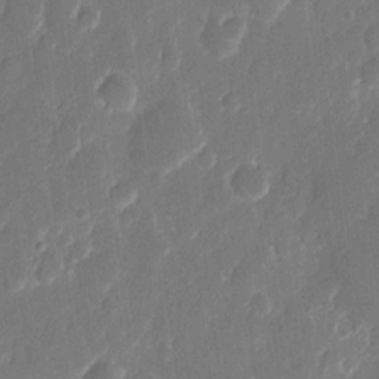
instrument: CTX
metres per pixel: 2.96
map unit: eHh
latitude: 10.6491
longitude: -70.7057
